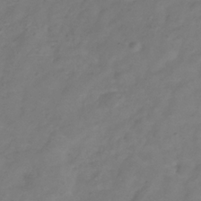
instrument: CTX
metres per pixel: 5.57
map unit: Hve
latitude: -33.4455
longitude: 91.9178
